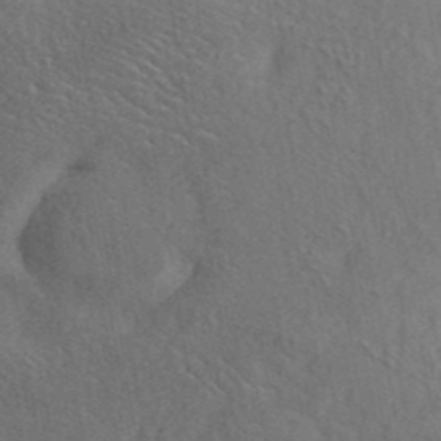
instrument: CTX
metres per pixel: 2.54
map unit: ANa
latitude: 42.4979
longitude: 51.2564
